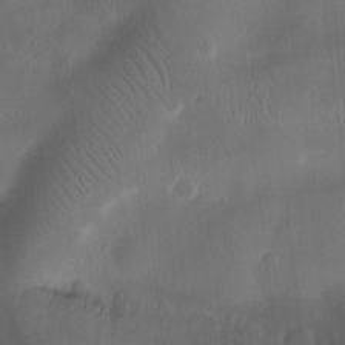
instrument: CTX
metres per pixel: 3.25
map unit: Ht
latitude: 10.9703
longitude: -75.1025
